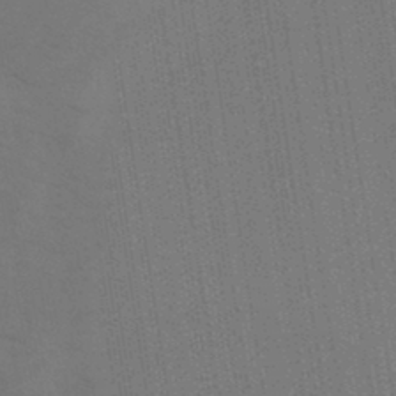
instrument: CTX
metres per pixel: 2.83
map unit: HNb
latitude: -44.1606
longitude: -41.1214
